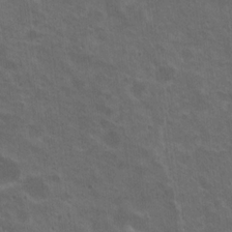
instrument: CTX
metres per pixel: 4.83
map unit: Nhu
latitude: 19.1592
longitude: -30.2901
